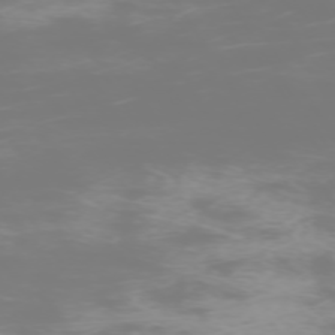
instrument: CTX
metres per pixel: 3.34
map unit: Hpe
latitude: -74.0094
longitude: 5.1998
